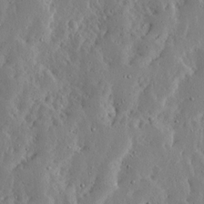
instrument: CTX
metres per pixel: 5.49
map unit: Ave
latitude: 13.1214
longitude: -136.2334
